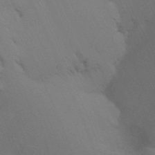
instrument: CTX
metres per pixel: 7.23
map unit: Ht
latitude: -8.9919
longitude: -31.3671
